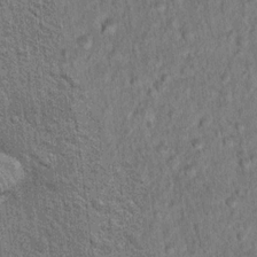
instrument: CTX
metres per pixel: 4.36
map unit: Hto
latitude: 15.8962
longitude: -40.9513
